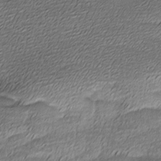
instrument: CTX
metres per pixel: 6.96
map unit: Ave
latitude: -8.5574
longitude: -123.3671
